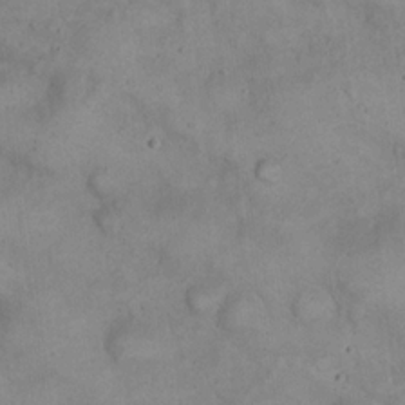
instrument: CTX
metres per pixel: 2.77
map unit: eHh
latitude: 21.0837
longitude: -59.8583
